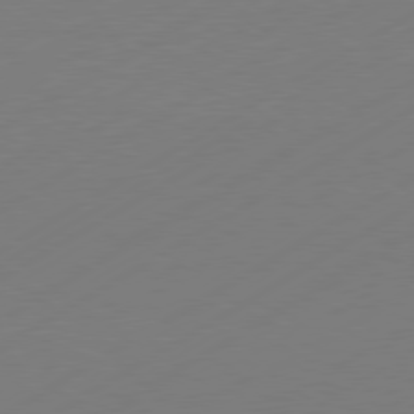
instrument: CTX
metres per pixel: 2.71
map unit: Hpe
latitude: -81.1431
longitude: 14.8219
